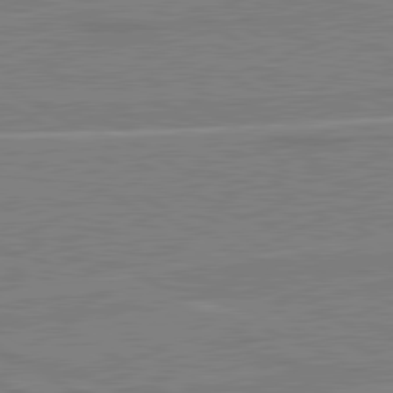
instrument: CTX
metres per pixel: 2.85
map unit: lApd
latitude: 80.8002
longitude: 122.8975
